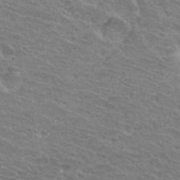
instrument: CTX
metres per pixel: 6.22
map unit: Hto
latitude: 31.4805
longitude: -41.4993
